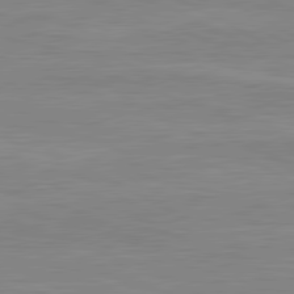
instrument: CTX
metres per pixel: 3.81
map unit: lApd
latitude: 80.9136
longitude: 171.3132
